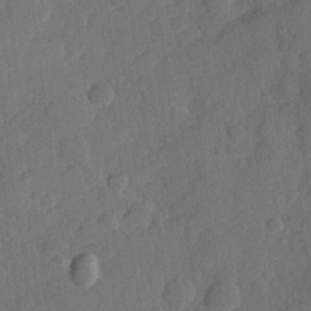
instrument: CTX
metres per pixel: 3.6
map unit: Hve
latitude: 25.3670
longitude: 148.8597
